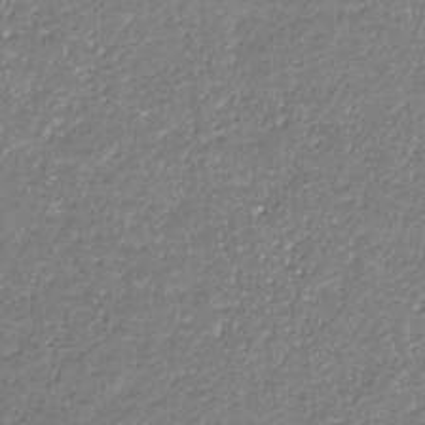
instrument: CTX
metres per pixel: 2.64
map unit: eHb
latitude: -31.6344
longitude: 67.2565
